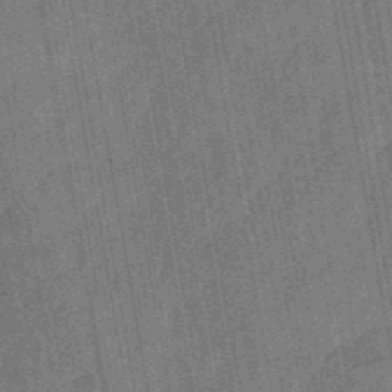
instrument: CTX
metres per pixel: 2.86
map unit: eHb
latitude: -29.9367
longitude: 70.2740
